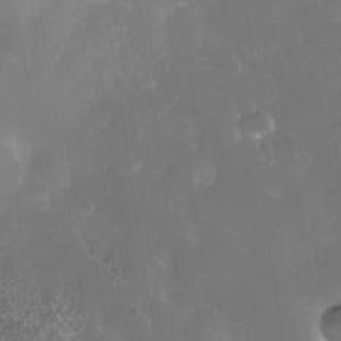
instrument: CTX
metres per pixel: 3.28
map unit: Nhe
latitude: -36.6518
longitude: -118.1578
